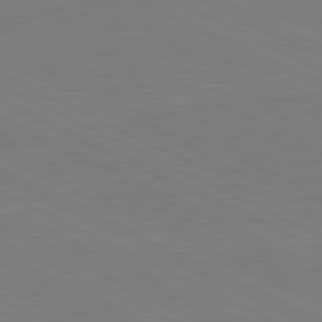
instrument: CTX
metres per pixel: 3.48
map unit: lApd
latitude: 81.1403
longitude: 150.1228
